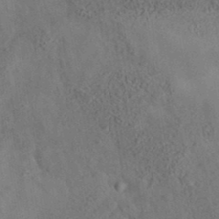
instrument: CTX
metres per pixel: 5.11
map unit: eAb
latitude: 35.1025
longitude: 109.6911
